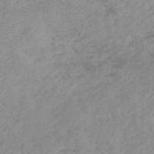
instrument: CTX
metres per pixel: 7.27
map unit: HNb
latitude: -48.3118
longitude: 57.6722
